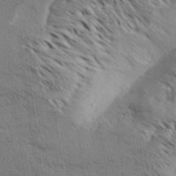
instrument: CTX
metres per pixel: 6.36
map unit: Aa
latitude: 32.3467
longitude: -139.7072
